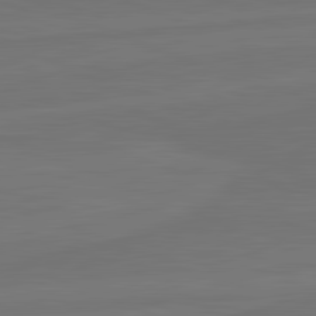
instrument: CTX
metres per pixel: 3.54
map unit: lApd
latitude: 82.1955
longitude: -179.7261
